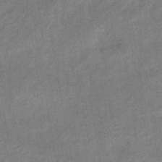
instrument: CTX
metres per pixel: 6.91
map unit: eHb
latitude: -42.7652
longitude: 84.0661
